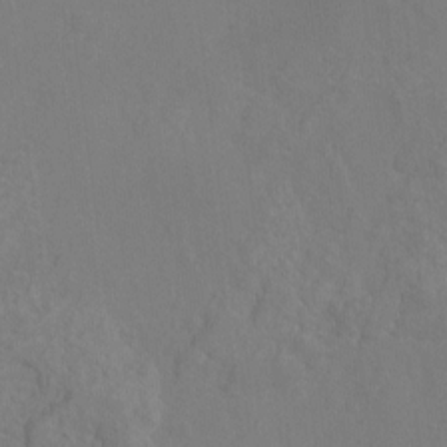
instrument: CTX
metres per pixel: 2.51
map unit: Hto
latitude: -7.7855
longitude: -41.0647
